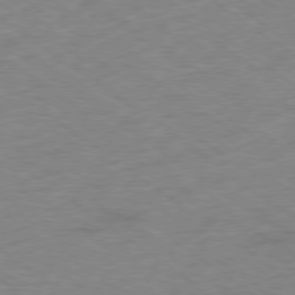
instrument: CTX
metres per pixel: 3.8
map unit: Hpe
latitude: -79.0864
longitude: -14.3279
